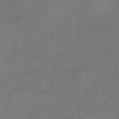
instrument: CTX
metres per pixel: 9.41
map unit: Nhe
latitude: -36.9541
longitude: -87.1781
